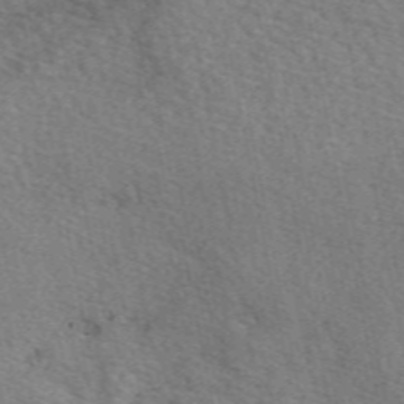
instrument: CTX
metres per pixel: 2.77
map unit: eAb
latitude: 50.9135
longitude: 108.5763
